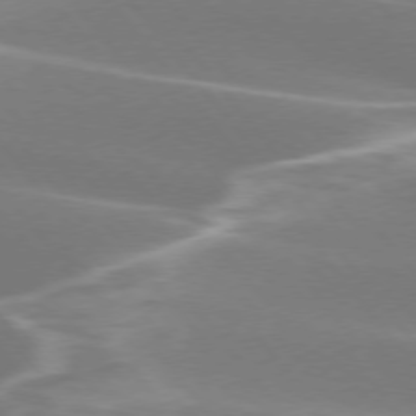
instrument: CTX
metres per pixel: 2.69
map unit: lApd
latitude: 75.3293
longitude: -63.1403
